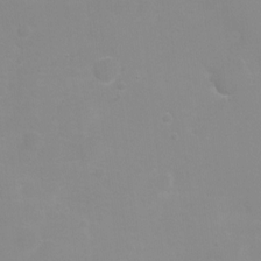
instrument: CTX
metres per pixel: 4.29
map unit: Ht
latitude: -0.8219
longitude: -20.8758
